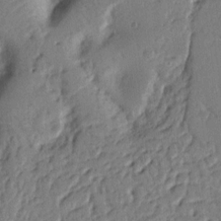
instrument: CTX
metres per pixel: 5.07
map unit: Nhu
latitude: 14.2334
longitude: -78.7247
